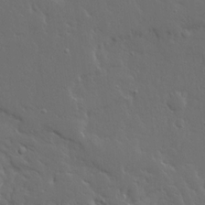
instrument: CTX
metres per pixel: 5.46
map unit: Ave
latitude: 15.3482
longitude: -139.3482
